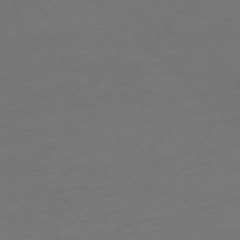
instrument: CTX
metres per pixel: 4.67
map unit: Ap
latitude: -74.5385
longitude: -72.4601
